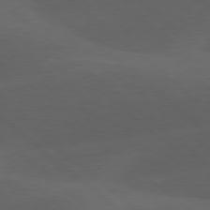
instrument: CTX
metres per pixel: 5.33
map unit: lApd
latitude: 78.4223
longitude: -52.4034
